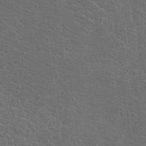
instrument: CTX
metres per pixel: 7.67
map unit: Hto
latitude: 19.2537
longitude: -36.4601
